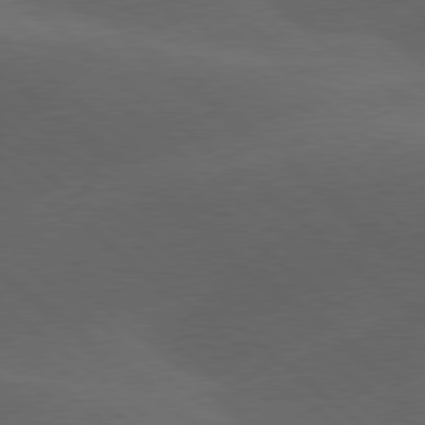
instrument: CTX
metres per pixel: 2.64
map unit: lApd
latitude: 78.1767
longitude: -52.5168
